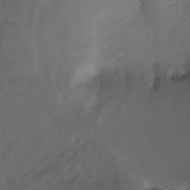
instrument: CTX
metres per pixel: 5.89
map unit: Nhu
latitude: -14.7841
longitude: -54.7246
